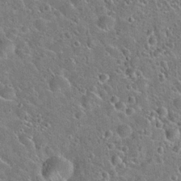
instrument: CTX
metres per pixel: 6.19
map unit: Hto
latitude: 22.1956
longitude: -51.2914
